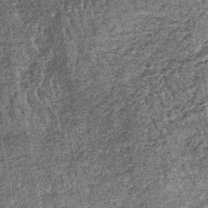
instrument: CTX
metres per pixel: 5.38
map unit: lHb
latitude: -38.9730
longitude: 64.9542
